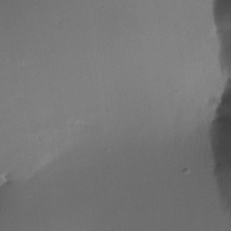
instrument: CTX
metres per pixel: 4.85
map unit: Nhe
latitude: -31.9745
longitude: -116.6680
